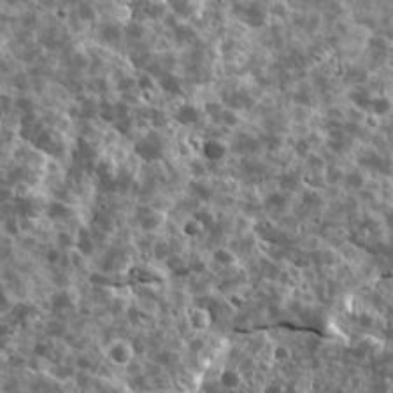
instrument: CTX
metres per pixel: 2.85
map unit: Ave
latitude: 17.4237
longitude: -134.8002
